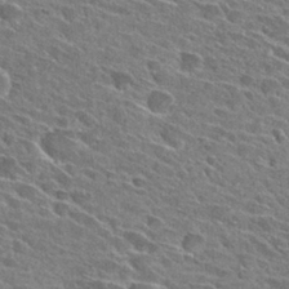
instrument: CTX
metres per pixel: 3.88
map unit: Hto
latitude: 28.4034
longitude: -43.0270
